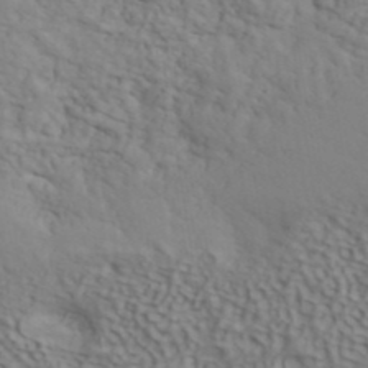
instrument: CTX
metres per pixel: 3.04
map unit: ANa
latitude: 41.3293
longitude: 50.8785
